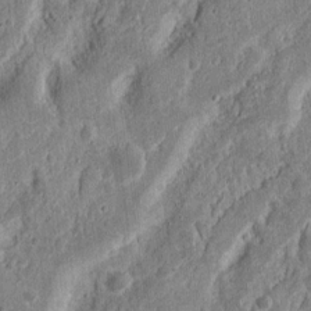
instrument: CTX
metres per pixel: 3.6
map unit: Nhu
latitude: 13.1970
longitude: -73.8773
